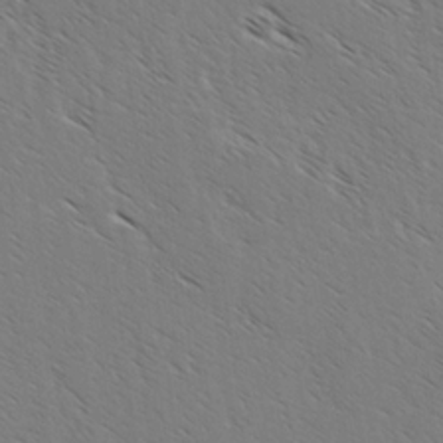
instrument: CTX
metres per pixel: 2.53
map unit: lAvf
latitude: -2.7274
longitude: -113.1970
